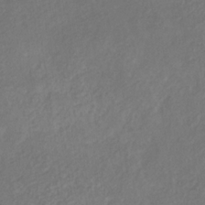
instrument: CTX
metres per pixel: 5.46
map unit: HNhu
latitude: -29.5966
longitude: 68.0850
